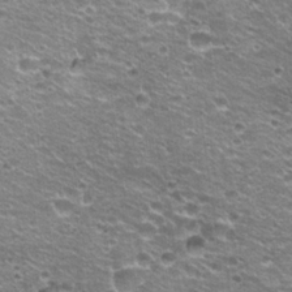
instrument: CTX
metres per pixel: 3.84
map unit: Hto
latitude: 21.7072
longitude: -32.8380
